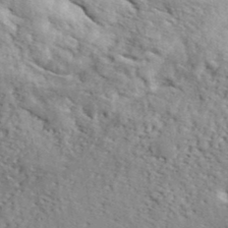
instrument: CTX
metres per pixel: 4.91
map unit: lHvf
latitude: 40.0633
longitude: -87.2159
